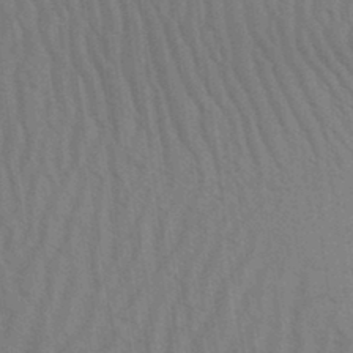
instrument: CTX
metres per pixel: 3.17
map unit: Aa
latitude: 31.4238
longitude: -139.4048
